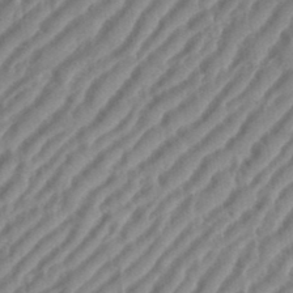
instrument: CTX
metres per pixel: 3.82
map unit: eHh
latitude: 36.0822
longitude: -134.6301
